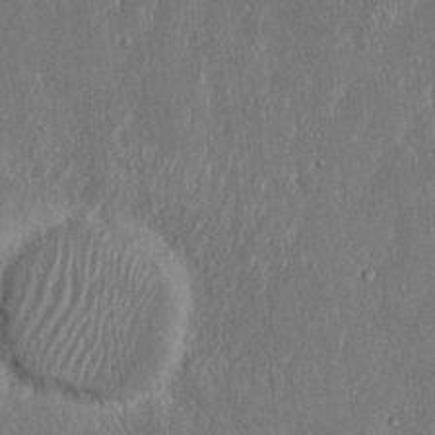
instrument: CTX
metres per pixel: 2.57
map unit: Nhu
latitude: 18.9513
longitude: -72.5735
